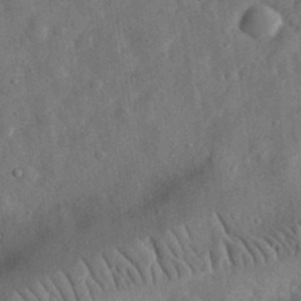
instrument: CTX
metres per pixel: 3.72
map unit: eHh
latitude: 31.3104
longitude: -74.2523
